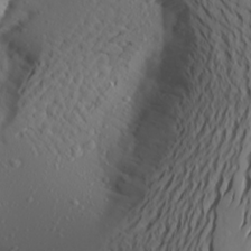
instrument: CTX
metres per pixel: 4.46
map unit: Aa
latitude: 22.7246
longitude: -145.9528
